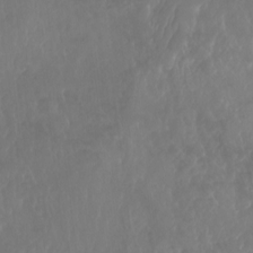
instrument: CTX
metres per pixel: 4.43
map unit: Aa
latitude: -8.0094
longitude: -78.9514
